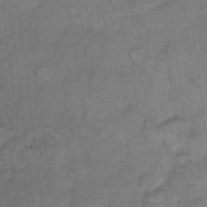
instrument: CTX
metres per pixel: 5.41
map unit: eHh
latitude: 13.7072
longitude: -65.2348
